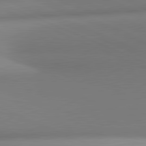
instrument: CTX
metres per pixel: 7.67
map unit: lApd
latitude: 81.3482
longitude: 142.3306
